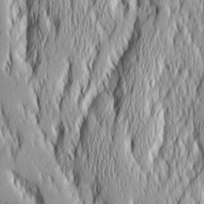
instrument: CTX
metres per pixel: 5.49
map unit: Ave
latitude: 14.3846
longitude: -132.1011
